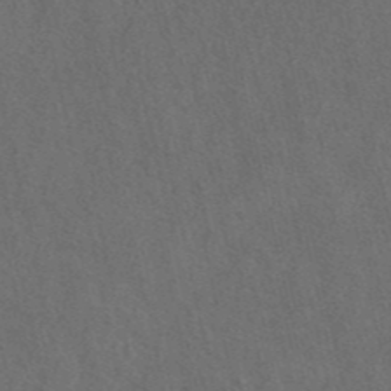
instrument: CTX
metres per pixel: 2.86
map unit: eAb
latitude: 42.7246
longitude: 109.0486
